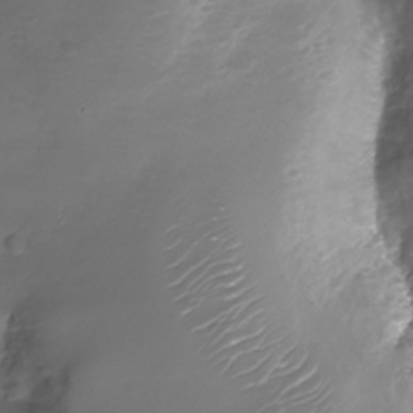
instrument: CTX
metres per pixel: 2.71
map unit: Nhu
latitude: -28.4062
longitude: -67.5938
